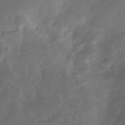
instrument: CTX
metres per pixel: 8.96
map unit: Nhe
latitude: -32.7841
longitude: -91.9528
